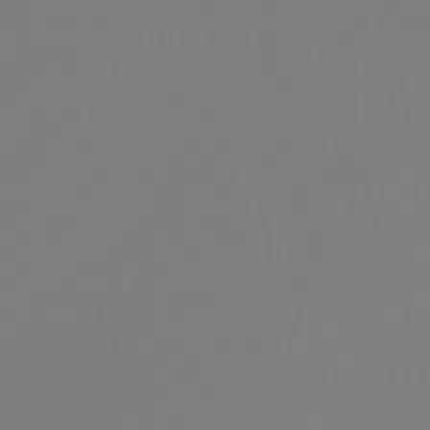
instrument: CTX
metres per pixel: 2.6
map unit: lHb
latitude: -45.0109
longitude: 75.4455
